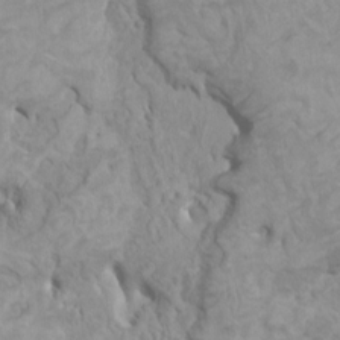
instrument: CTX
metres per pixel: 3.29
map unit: HNhu
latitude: 3.8205
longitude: -2.6679
